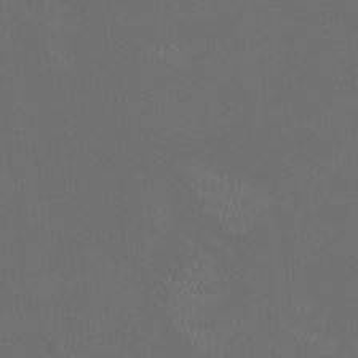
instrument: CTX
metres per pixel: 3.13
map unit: HNhu
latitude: 0.7057
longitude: -2.6868
